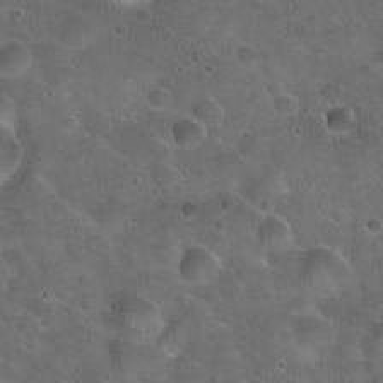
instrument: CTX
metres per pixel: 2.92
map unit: Hto
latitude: 22.5546
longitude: -53.6694
